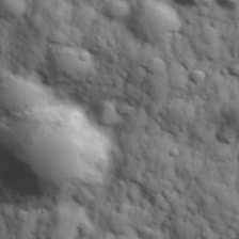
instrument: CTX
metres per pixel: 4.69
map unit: Hve
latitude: 31.7450
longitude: 150.7274
